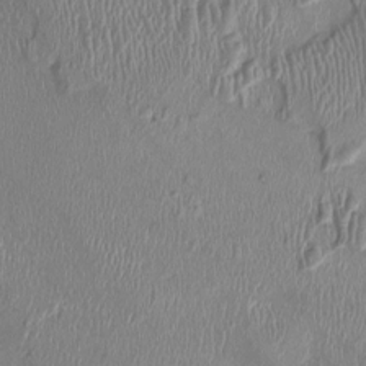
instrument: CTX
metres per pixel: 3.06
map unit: Ht
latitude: -0.7841
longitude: -13.8395
